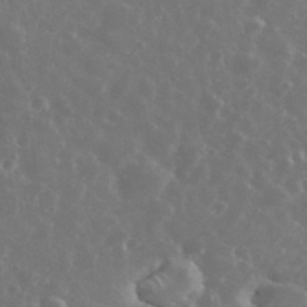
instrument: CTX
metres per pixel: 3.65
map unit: eHh
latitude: 34.4979
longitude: -60.8380
